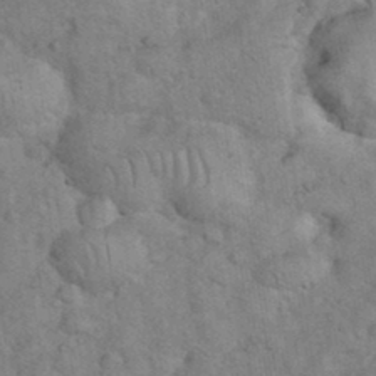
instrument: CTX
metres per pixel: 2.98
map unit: eHh
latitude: 36.2523
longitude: -64.4223
